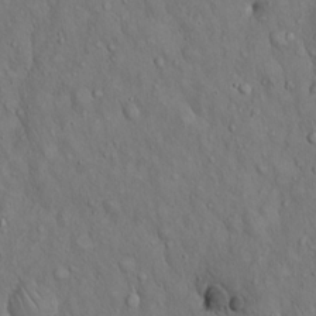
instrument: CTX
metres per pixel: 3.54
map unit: Hto
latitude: 15.3860
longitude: -58.1389
